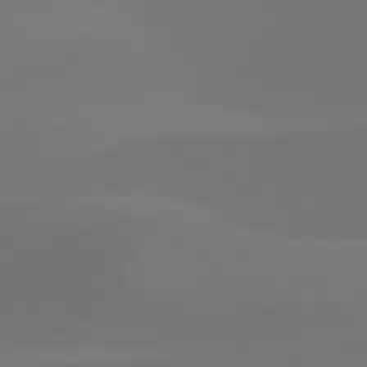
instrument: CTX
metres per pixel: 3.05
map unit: lApd
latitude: 81.7827
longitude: 128.5196
